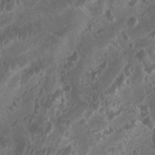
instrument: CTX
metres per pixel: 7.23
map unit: Htu
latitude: -6.7274
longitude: -74.8380
